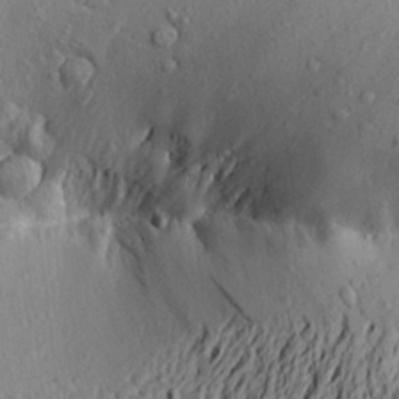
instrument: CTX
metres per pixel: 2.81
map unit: Aa
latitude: 20.6680
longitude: -149.8017
